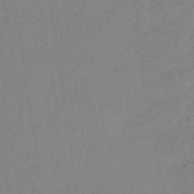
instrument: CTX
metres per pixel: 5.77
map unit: HNb
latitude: -34.9164
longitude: 56.7652
